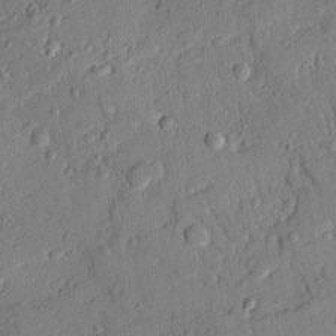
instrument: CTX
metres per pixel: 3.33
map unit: Ave
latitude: 21.6883
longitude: -129.9339
